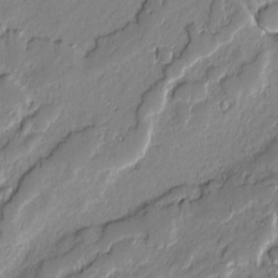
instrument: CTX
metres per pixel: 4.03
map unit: lAvf
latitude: -0.7464
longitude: -108.3656
